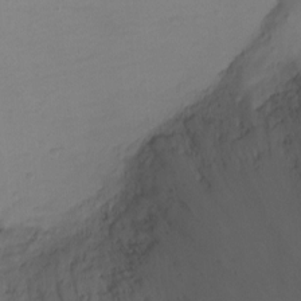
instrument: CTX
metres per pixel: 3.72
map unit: Ht
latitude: -2.5006
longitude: -18.8191
